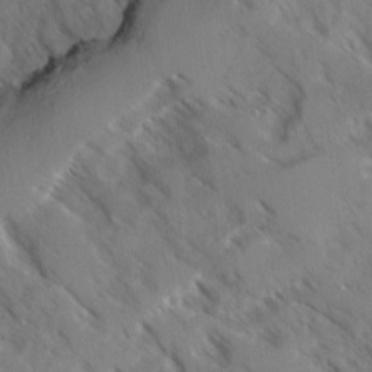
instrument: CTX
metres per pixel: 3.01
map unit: Ave
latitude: -0.8030
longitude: -111.3104
